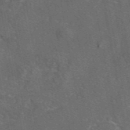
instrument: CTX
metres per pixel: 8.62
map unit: eAb
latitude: 46.0444
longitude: 108.7085
